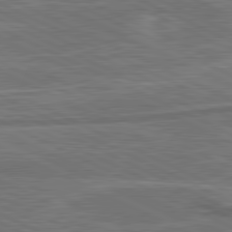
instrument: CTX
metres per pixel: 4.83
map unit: lApd
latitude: 81.2726
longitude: 140.7841
